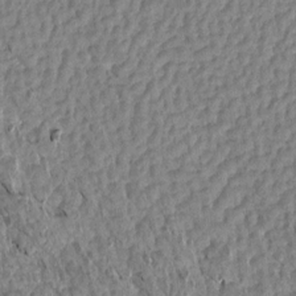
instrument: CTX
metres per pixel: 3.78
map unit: Aa
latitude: 15.3293
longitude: -146.4034
